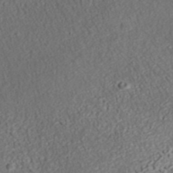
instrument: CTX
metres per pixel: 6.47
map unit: ANa
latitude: 36.5357
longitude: 18.0472
